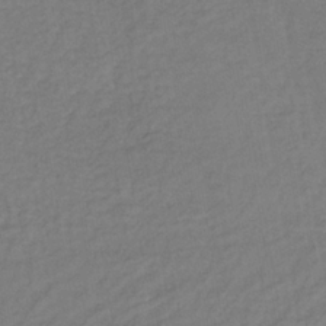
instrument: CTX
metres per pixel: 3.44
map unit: lHb
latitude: -35.6722
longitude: 64.8219
